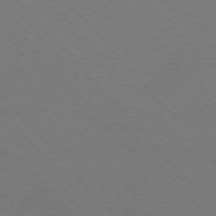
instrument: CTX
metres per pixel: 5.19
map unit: Hpe
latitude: -76.4062
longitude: -12.9325
